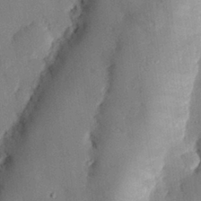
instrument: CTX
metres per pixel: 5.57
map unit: eHh
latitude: 28.8380
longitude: -81.3482
